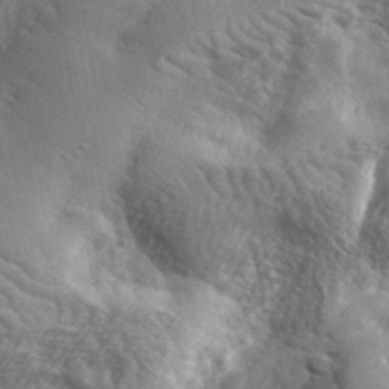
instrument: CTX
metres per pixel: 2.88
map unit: lHvf
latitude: 36.2145
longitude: -87.1970
